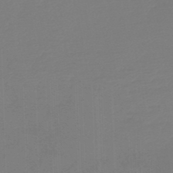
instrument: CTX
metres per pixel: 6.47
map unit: lHb
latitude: -45.1431
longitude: 63.8989
